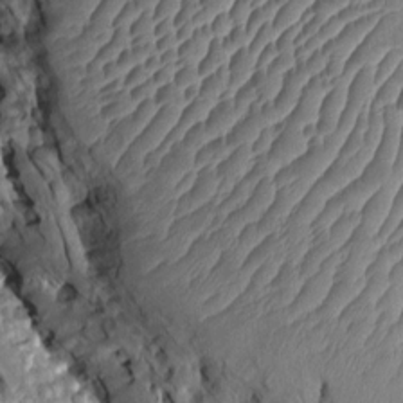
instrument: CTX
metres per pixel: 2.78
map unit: Htu
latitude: 1.1970
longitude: 144.7274
